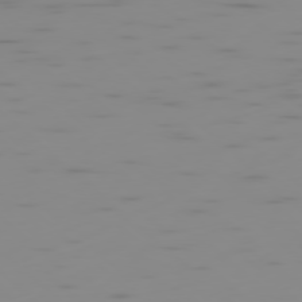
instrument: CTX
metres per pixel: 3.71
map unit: Ap
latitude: -78.1983
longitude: -63.1215
